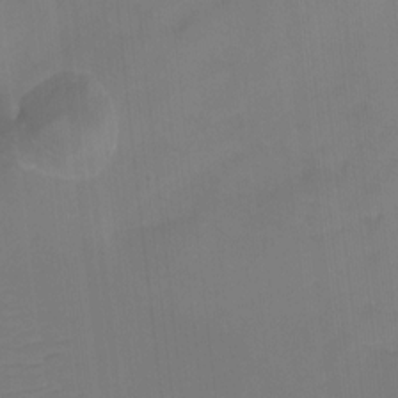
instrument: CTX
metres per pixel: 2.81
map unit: Htu
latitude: -13.3888
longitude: -46.2712
